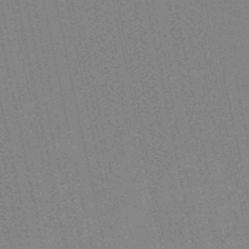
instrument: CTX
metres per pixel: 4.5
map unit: lHb
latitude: -49.1242
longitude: 69.2942
